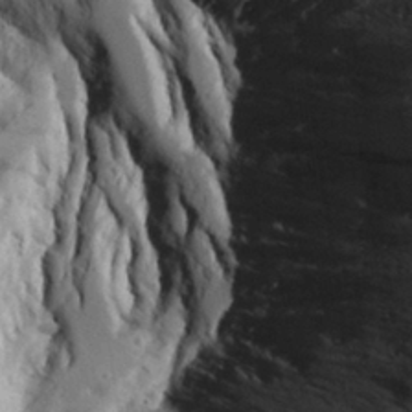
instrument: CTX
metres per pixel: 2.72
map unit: Aa
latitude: 28.8569
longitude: -131.0837
